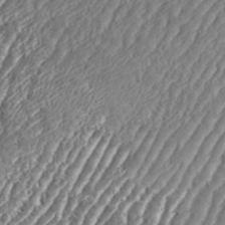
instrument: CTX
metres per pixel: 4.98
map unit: eHh
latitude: 34.9324
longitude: -137.7828
